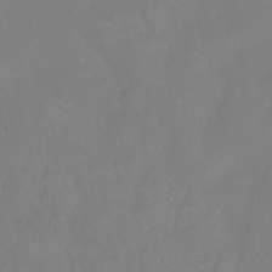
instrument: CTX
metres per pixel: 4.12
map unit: Hto
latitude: -14.0472
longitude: -43.1592
